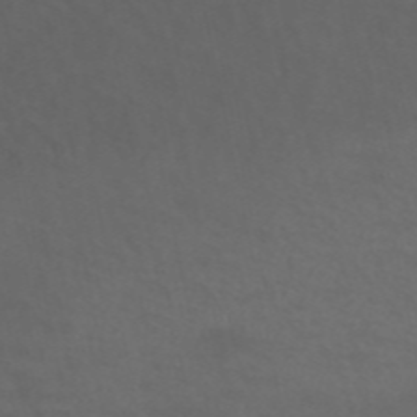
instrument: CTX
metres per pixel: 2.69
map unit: ANa
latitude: 49.9717
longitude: -71.4048
